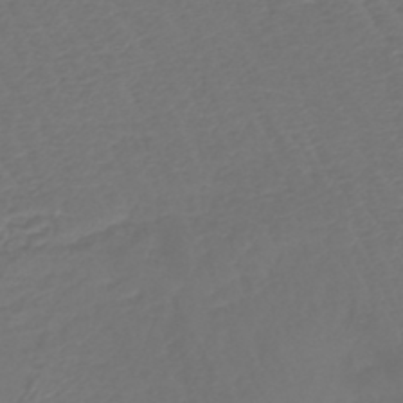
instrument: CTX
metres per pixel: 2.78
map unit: lHb
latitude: -43.6721
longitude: 77.1620
